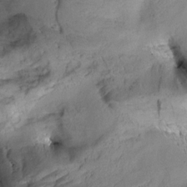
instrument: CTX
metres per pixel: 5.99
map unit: Aa
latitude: 9.4427
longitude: -142.5735
